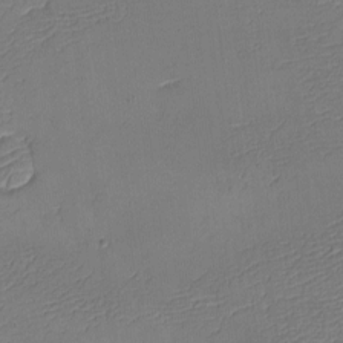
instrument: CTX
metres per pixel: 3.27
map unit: eHh
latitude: -4.4440
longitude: -79.3860
